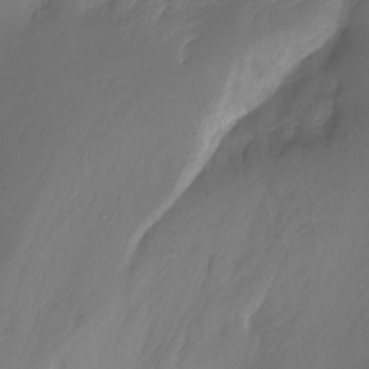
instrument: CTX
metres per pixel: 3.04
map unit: Ht
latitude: -14.6708
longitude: -57.2914
